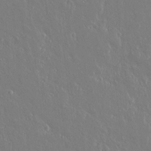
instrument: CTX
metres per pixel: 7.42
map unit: lAvf
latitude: 14.2145
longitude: -126.5735
